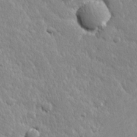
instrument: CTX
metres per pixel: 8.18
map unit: Hve
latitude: 24.3656
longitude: 144.4818
